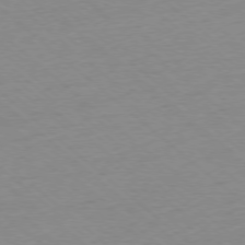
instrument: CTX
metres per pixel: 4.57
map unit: Ap
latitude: -77.6722
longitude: -96.4790
